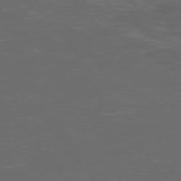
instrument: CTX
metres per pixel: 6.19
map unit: Ap
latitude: -76.3873
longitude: -68.8758
